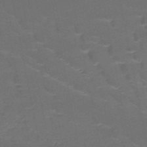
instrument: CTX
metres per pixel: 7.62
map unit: HNb
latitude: -50.6896
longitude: -47.9717
